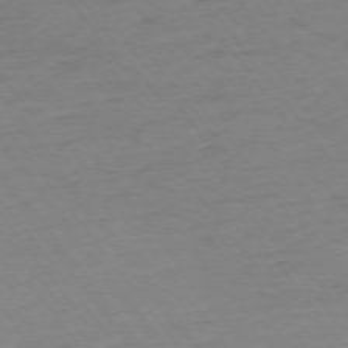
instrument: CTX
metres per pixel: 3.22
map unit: Ap
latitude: -75.1620
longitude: -80.5924
